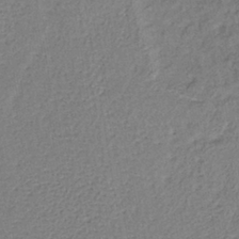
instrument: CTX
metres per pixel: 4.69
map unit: lHb
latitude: -39.5210
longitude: 61.7100
